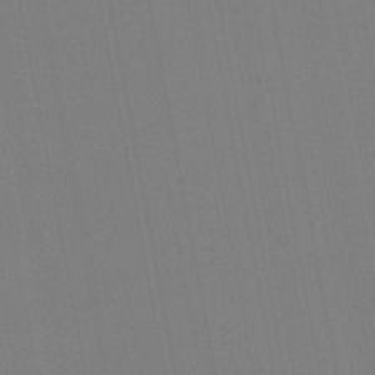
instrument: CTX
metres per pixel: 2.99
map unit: lHb
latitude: -46.7085
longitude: 71.8234
